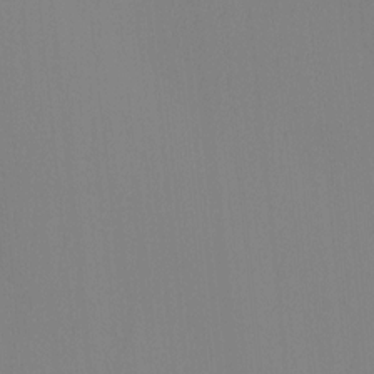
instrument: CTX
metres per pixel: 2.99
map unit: Ave
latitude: 2.8947
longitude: -112.8002
